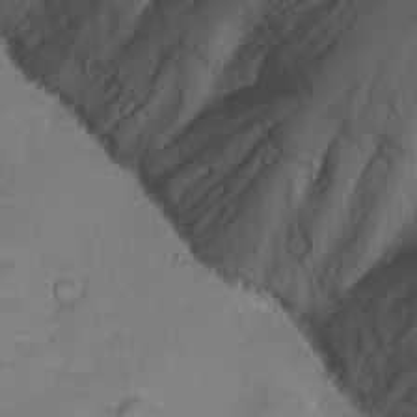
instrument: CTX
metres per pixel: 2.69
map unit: eHh
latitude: -8.8408
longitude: -65.8961
